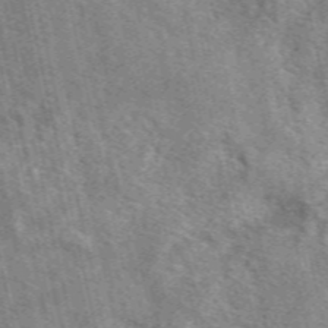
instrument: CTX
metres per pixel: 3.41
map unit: eAb
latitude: 51.3859
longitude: 113.6155
